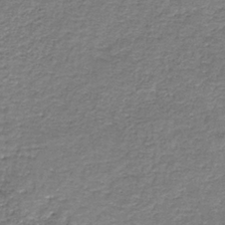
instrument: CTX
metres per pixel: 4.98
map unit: HNb
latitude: -36.8408
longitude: 51.4454
